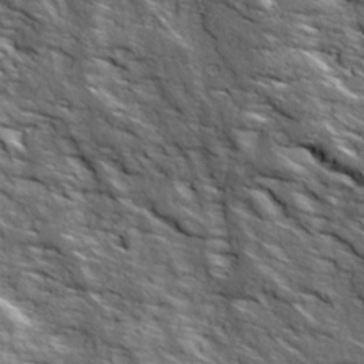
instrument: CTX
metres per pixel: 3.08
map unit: Ave
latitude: 19.2159
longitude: -135.5749
